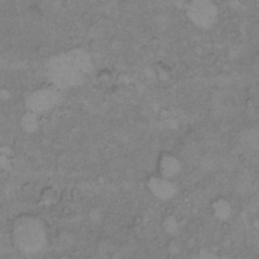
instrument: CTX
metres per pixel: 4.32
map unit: Hto
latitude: 8.1767
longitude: -60.1011
